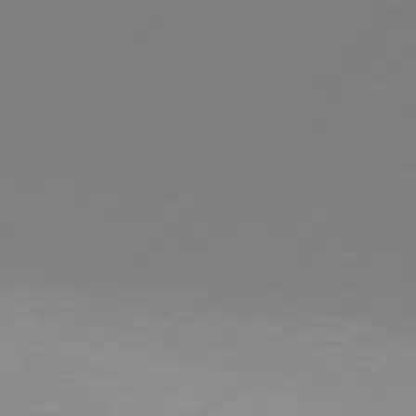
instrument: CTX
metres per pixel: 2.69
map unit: Hpe
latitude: 77.5371
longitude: -133.6883
